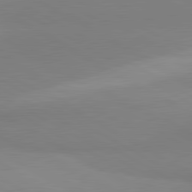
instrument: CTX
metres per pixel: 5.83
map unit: lApd
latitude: 81.4048
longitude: 159.8800
